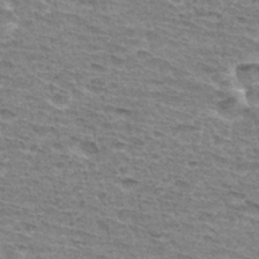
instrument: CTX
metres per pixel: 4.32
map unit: Hto
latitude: 33.4049
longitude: -45.2537
